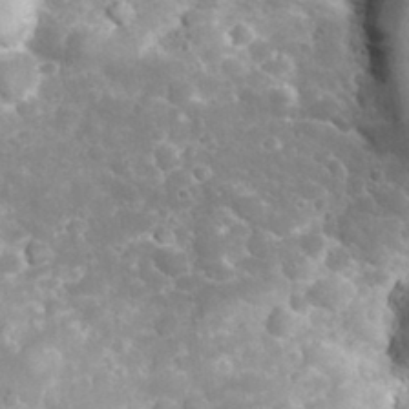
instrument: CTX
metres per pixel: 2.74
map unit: eHh
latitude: 32.4601
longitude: -61.8961
